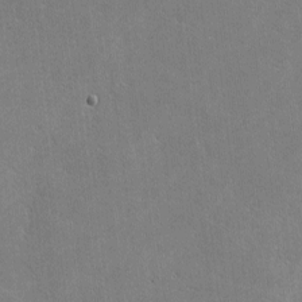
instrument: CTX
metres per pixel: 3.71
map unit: lHvf
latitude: -8.4440
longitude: -100.8002
